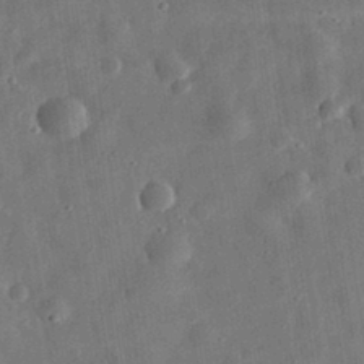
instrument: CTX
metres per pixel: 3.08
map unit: eHh
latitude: 32.3467
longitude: -75.0270
